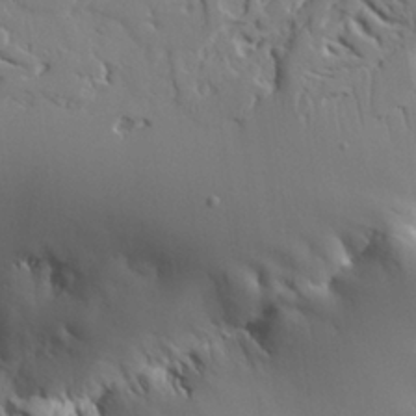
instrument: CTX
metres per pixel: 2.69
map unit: Aa
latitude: 25.3103
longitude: -129.9717
